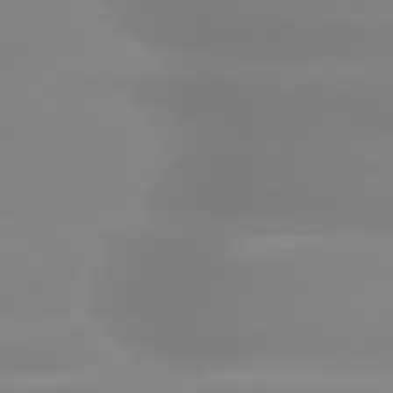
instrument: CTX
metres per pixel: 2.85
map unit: lApd
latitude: 79.9717
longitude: -136.3279
